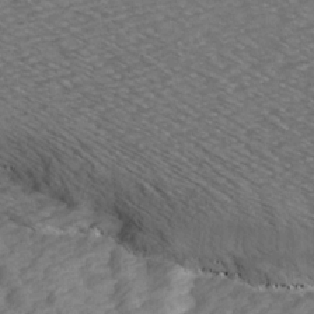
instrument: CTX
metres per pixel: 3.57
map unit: Ave
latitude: 15.4805
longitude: -103.4426
